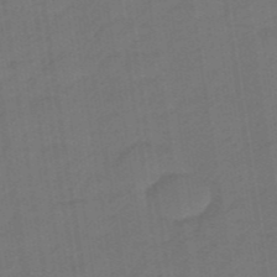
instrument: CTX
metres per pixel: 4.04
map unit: eHb
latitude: -47.0108
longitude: 87.3321
